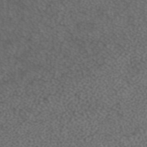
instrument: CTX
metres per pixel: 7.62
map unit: ANa
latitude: 42.2523
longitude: 25.9745
